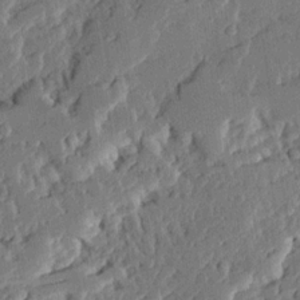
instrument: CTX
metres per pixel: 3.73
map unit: Ave
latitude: 15.1026
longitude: -137.3293
